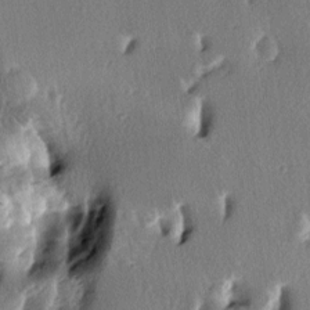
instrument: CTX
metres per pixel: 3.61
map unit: lAa
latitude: -6.1417
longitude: -124.5357
